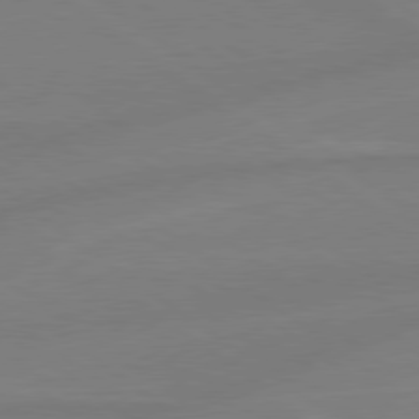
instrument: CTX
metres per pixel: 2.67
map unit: lApd
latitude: 78.9703
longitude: -142.2712
